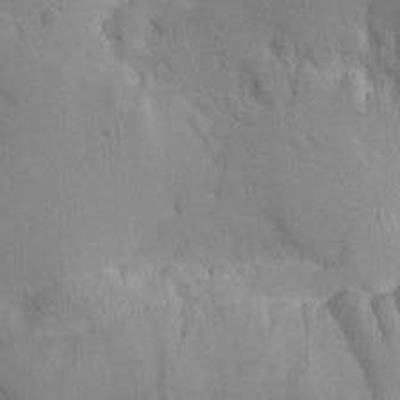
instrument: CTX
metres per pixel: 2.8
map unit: Aa
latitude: 18.2522
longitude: -142.1767
